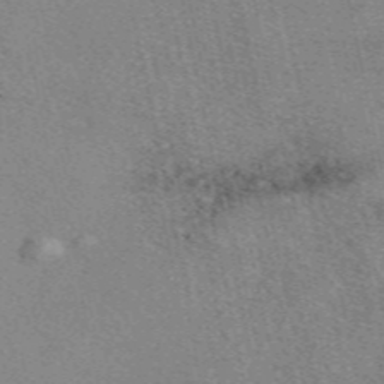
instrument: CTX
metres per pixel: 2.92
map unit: eAb
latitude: 49.9150
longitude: 107.6344
